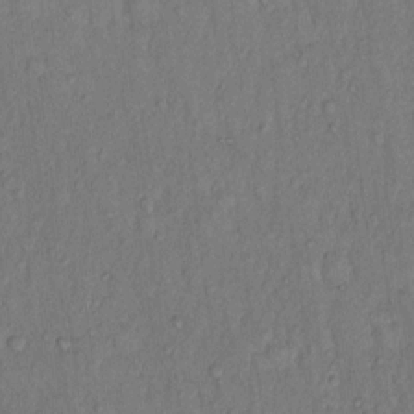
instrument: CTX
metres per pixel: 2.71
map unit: Hto
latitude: 11.1781
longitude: -60.7813
